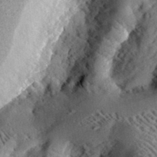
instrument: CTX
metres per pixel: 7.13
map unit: lHvf
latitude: 33.1592
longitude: -83.7449
